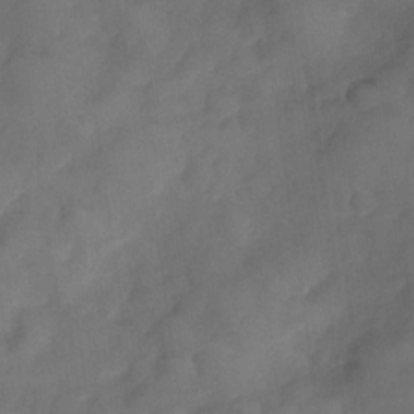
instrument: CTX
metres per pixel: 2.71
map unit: Nve
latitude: -26.3306
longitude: -148.2711
